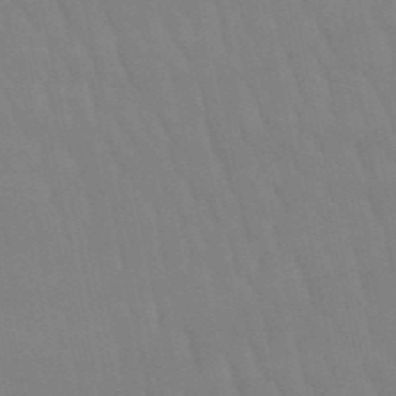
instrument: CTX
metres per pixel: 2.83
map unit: lHb
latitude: -50.1984
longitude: 70.9731
